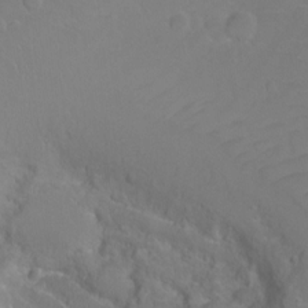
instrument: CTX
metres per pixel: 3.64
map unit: Hto
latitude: 2.4601
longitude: -33.4993
